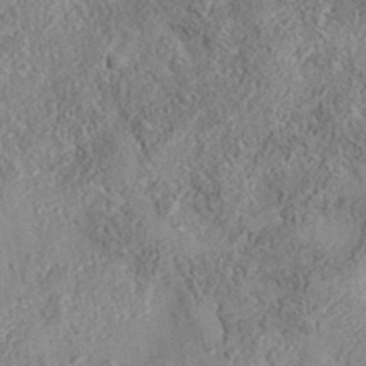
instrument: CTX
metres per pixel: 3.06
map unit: eAb
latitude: 35.6127
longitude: 108.0850
